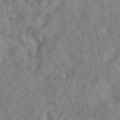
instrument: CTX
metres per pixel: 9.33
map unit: eAb
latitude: 35.8772
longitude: 114.4251
